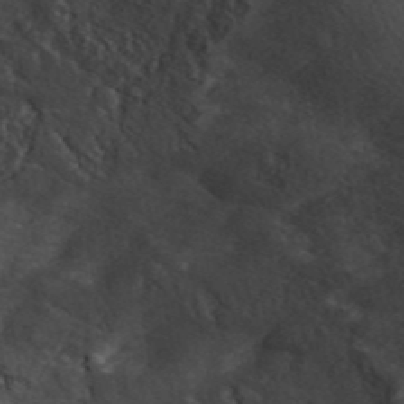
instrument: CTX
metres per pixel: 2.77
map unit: ANa
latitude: 43.7450
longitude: 30.1794
